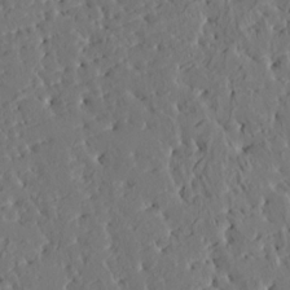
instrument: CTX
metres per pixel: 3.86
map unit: HNhu
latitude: 5.5182
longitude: -0.5734
